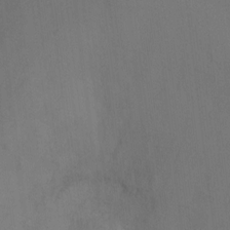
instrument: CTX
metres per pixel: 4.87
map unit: Ht
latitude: 1.3103
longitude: -33.6505
